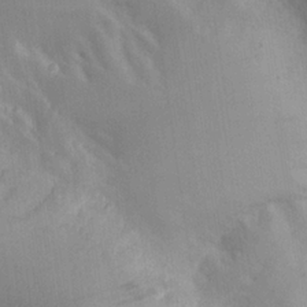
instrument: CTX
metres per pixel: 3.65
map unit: Aa
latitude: 26.1200
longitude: -132.3089
